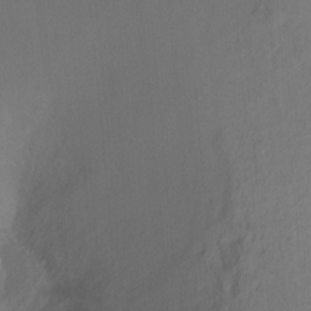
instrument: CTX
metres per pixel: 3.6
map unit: Ht
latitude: -9.3510
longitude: -37.1970
